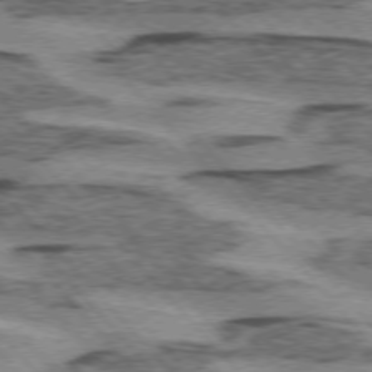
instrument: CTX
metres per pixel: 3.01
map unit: lApd
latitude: 75.0458
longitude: -78.3468
